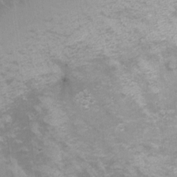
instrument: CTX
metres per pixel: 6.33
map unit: Nhu
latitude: -8.5763
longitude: -72.3278
